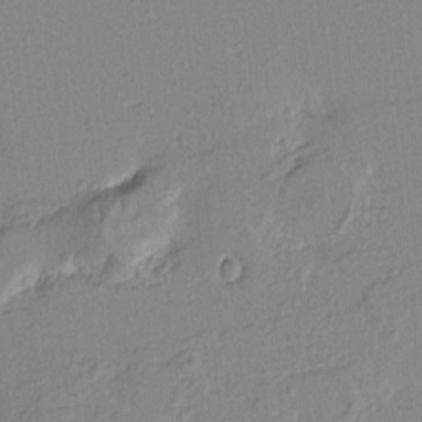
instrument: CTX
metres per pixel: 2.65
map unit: Htu
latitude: -2.2928
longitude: -175.8017
